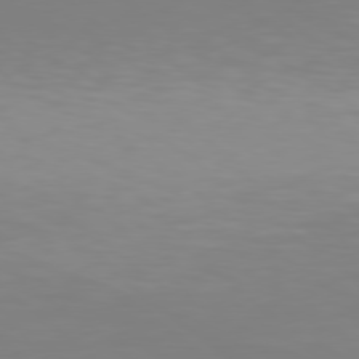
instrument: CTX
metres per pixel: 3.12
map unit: Hpe
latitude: 78.2712
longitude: -134.5734
